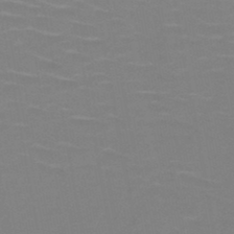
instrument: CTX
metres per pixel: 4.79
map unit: HNb
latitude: -46.7463
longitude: -45.5371
